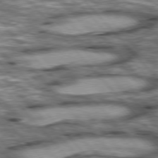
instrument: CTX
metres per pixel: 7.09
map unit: lApd
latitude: 76.4979
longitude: -49.6127
